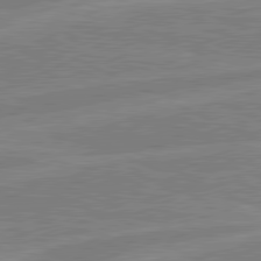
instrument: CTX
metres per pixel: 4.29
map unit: lApd
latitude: 80.8569
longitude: -170.4601
